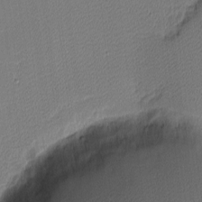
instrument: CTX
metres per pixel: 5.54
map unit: eHh
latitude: -3.4454
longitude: -82.9324
